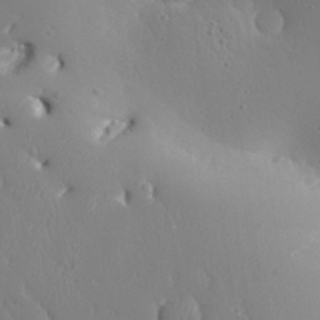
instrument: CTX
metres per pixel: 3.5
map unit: Aa
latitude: 31.3860
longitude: -143.4049
